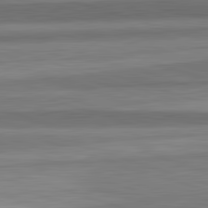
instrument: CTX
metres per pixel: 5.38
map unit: lApd
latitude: 82.7624
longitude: 178.2550
